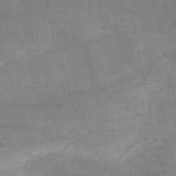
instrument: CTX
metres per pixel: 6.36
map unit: HNb
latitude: -52.6518
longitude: -39.7827
